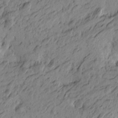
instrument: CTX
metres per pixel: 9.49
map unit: Htu
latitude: -5.2187
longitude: -179.6505
